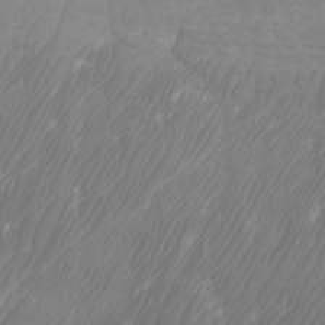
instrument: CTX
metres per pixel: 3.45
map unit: Htu
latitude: -6.8597
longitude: -74.3656
